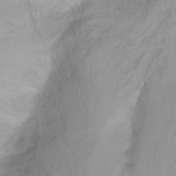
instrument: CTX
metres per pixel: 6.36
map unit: Nhu
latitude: -6.7463
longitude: -47.3293
